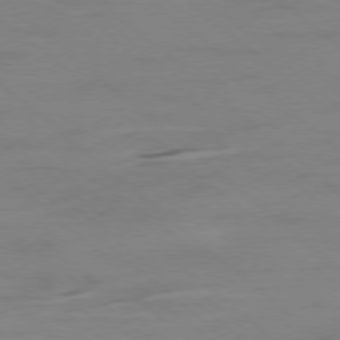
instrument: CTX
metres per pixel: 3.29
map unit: Ap
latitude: -78.3873
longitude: -98.3278
